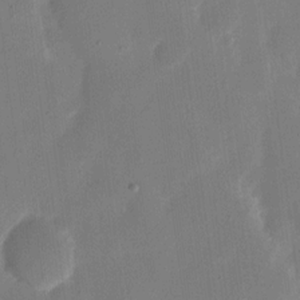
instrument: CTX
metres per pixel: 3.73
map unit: eHh
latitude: 11.7828
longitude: -68.4790
